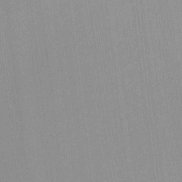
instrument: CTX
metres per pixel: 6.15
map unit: lHvf
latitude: -12.9542
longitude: -103.1403
